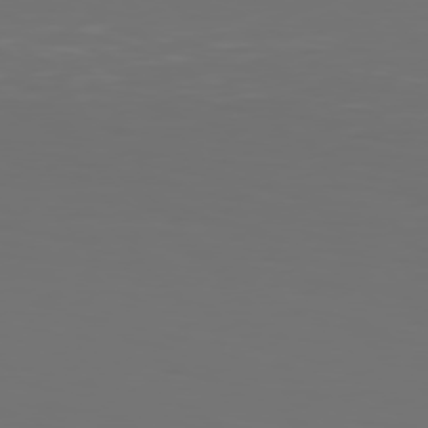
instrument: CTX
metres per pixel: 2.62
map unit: Hpe
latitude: 76.7057
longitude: -134.8947
